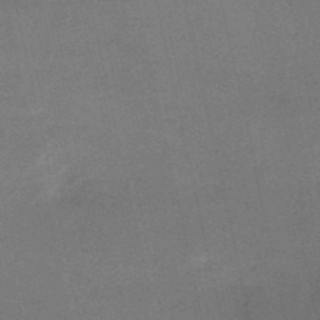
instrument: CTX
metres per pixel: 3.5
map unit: HNb
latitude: -52.6329
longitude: -46.3468
